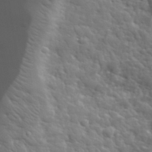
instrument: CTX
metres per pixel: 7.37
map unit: lHvf
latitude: 33.5182
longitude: -82.1199
